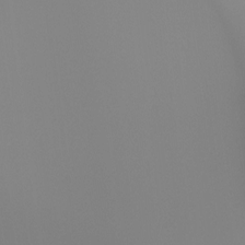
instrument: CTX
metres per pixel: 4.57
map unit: Ht
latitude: -4.7652
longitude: -61.4426
